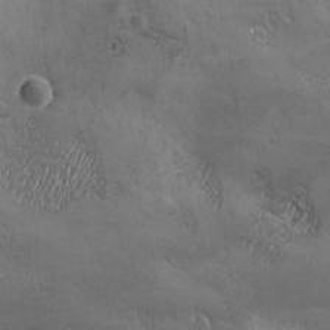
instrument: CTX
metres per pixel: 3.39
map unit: Ave
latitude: -6.9541
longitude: -121.5938
